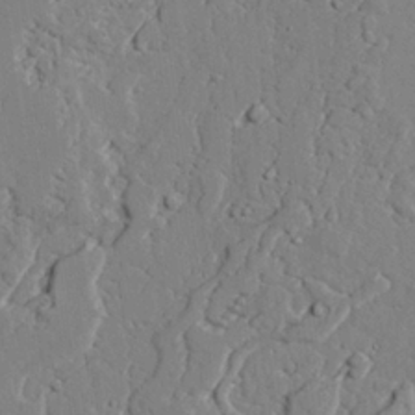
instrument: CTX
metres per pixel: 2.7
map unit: lAvf
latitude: 25.6882
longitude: -110.4034
